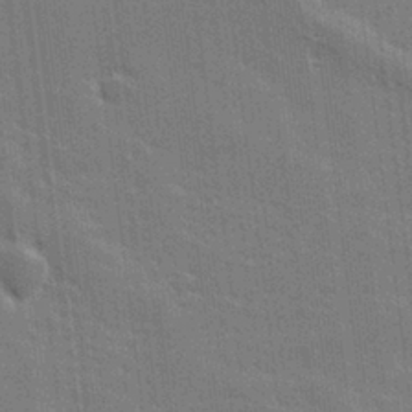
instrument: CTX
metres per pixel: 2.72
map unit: lHvf
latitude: 26.8947
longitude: 141.2943
